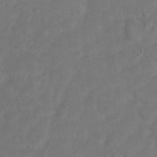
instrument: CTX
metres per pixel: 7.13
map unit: Ht
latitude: 14.5924
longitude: -37.1781
